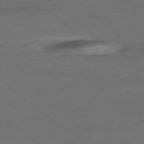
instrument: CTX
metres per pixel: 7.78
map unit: Ap
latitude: -78.7652
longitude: -56.4223
